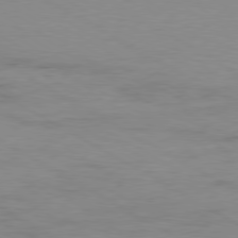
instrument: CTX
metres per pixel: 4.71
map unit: Ap
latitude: -80.4062
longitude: -51.9339
